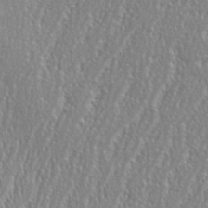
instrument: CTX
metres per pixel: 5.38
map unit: eHh
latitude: 34.0444
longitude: -132.8380
